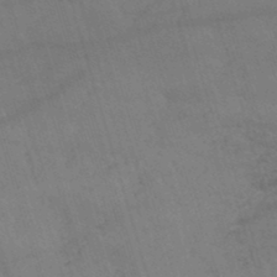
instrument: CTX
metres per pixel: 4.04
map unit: lHb
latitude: -44.5952
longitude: 77.7478
